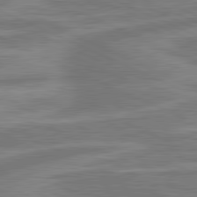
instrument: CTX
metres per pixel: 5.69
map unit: lApd
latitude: 81.2348
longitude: -175.6694
